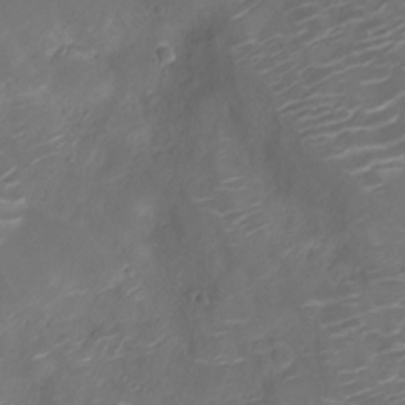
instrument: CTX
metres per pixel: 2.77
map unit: Ht
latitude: -10.2362
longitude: -19.1025
